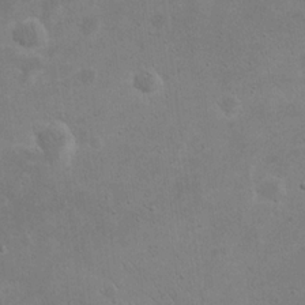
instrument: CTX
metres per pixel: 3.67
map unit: eHh
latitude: 20.5546
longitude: -69.4804
